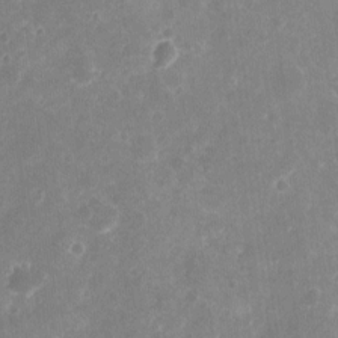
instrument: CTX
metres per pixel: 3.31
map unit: eHh
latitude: 10.0822
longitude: -71.7261
